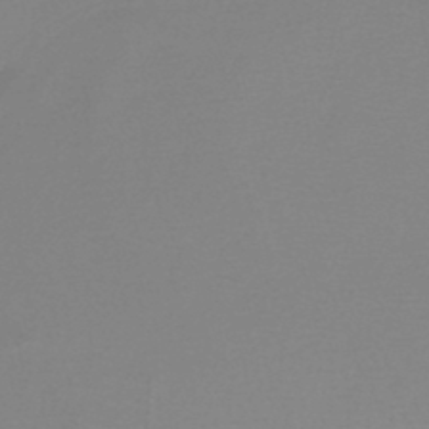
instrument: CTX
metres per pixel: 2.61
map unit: lHb
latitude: -44.3684
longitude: 55.8423
